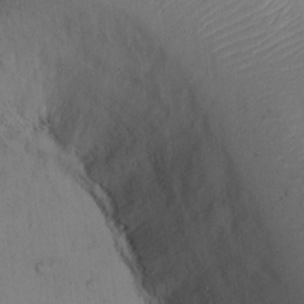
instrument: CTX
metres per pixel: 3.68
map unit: Hto
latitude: 12.6113
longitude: -56.4978
